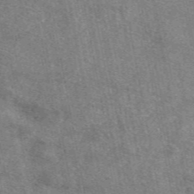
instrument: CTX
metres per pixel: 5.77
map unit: eAb
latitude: 47.7639
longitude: 122.0661
